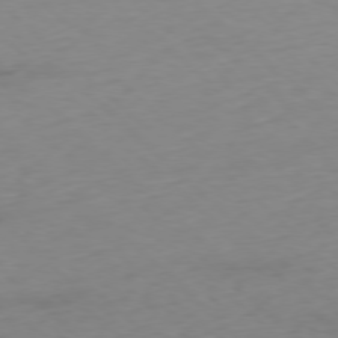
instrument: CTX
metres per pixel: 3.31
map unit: Ap
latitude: -77.6155
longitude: -90.3656
